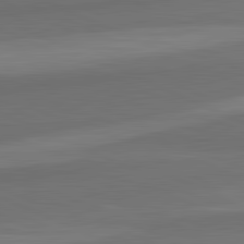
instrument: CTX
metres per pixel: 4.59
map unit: lApd
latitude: 82.3089
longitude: 157.6155
